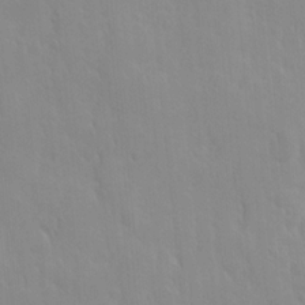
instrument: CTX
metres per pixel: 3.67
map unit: Ave
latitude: 9.7450
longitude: -104.1389
